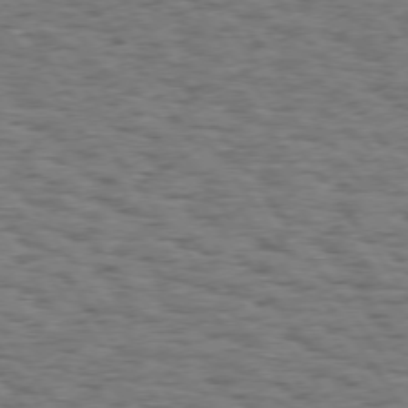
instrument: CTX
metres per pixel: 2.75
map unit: Hpe
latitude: 74.2145
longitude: -134.6112
